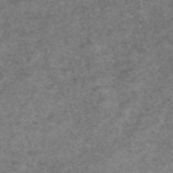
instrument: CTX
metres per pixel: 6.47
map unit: eAb
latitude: 49.8394
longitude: 106.2929
